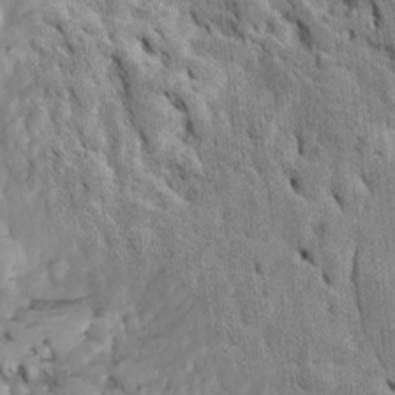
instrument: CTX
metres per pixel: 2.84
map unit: Htu
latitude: -4.6518
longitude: 153.1620
